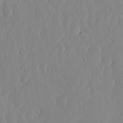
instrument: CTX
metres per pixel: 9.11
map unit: lHvf
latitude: 17.5560
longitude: -115.0458
